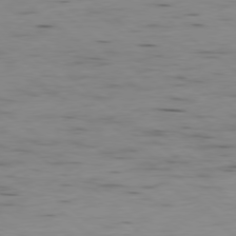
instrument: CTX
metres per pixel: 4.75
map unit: Ap
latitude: -79.0108
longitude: -74.4223
